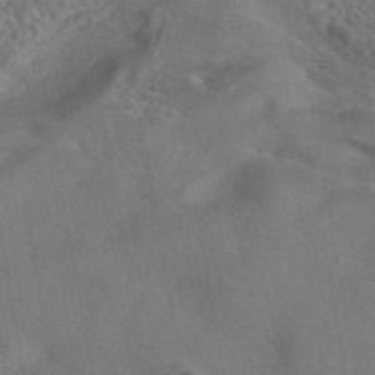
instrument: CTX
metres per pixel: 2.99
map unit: eAb
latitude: 43.1214
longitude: 104.1794
